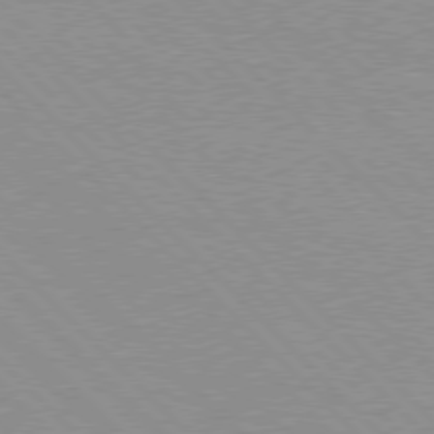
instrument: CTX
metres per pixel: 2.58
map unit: Hpe
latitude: 76.9702
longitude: -152.9892
